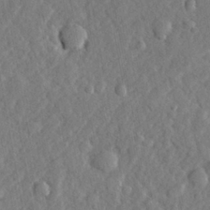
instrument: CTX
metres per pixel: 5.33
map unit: lHvf
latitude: 23.5560
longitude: 143.5588
